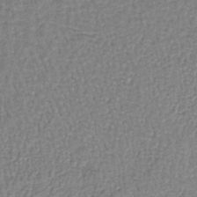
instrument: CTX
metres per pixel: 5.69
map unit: lHb
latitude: -39.3888
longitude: 61.4077
